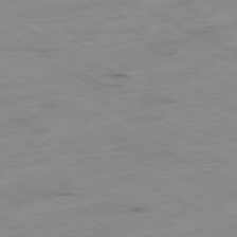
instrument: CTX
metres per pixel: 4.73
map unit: Ap
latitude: -80.7652
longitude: -92.7813
